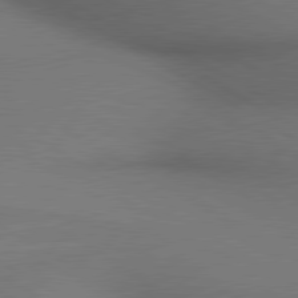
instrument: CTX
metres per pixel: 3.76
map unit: lApd
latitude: 80.4790
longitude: 136.0850
